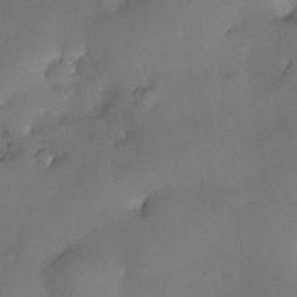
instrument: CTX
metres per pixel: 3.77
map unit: eHh
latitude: -23.6155
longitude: 15.1998
